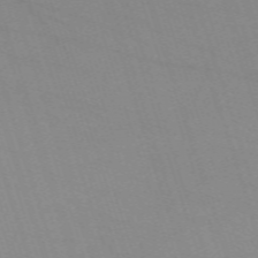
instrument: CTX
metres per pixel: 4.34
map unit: eHh
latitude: -64.4440
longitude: 52.4629
